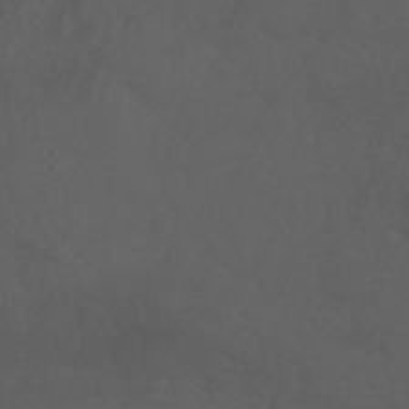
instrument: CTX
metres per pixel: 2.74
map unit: ANa
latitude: 41.3859
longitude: 53.5399
